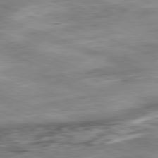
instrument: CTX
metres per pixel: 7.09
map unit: Ap
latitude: -81.9178
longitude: -82.3845
